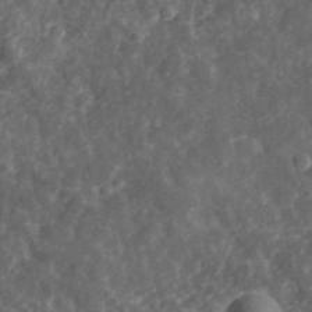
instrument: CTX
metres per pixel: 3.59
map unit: eHh
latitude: 35.4993
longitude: -79.1970
